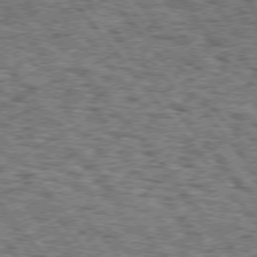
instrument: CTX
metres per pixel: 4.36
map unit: Hpe
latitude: 74.9892
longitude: -144.0633
